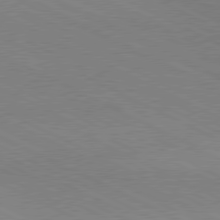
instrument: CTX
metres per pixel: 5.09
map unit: lApd
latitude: 79.9906
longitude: -128.1578
